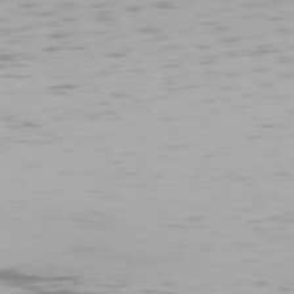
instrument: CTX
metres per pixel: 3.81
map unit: Hpe
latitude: 76.5923
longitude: -133.9339
